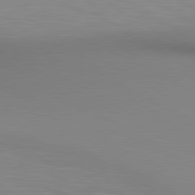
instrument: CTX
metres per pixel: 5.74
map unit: lApd
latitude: 80.3089
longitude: 133.2187
